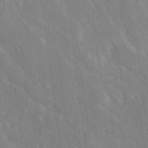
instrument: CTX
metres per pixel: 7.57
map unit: Ave
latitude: 19.3481
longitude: -136.4790
